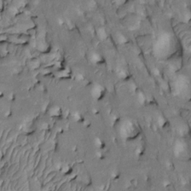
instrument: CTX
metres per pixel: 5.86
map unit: Htu
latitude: -3.0108
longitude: 150.1983
